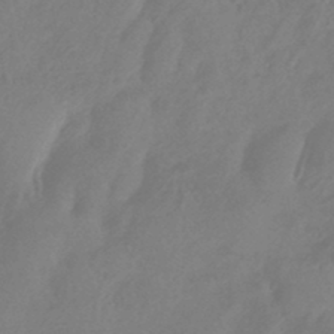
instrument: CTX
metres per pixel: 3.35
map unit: HNhu
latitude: -43.1998
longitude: 91.2565
